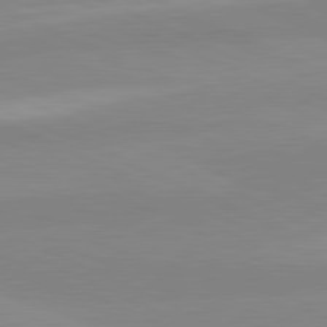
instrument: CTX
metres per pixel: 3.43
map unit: lApd
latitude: 81.9528
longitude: 179.4076
